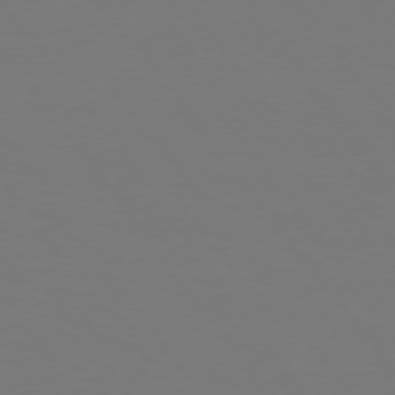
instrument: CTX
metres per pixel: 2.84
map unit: Hpe
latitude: 74.4412
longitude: -123.6316
